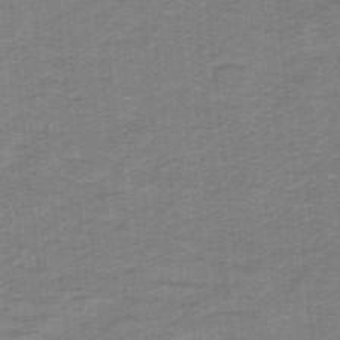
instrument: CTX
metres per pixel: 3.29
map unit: lHb
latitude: -41.3509
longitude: 54.1228
